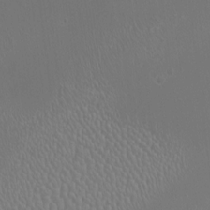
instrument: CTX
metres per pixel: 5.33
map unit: HNhu
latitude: -0.3118
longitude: 4.7463
